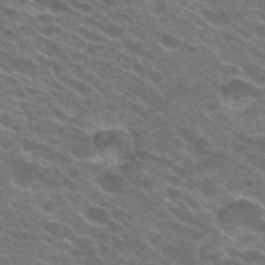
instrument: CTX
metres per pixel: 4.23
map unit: Hto
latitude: 24.1766
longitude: -37.1781
